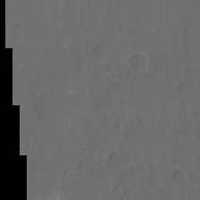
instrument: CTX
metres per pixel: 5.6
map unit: eHh
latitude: 5.6694
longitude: -65.5182
